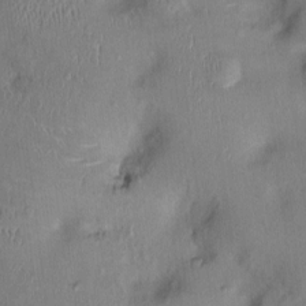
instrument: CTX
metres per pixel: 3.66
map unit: Nhu
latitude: 1.0647
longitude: -14.5546
